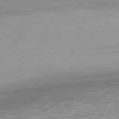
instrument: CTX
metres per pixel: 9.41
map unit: Hpe
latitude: 76.9891
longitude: -169.7072
